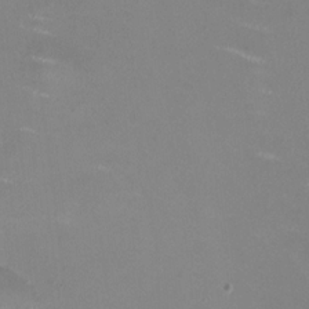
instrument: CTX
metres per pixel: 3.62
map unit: HNhu
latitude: -0.1417
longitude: -2.6868
